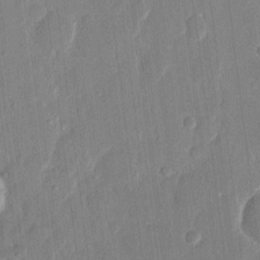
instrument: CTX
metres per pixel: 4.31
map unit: eHh
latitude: 13.2915
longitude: -69.2537
